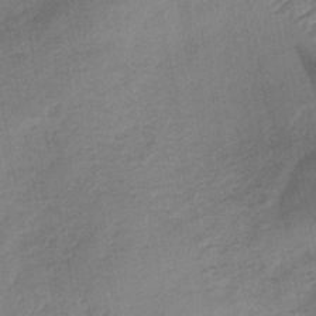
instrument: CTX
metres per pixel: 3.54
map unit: HNb
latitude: -32.6897
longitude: 62.0850
